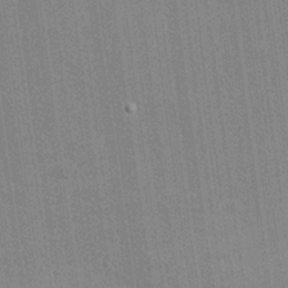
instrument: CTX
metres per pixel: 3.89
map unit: Nhu
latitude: 0.5168
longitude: -78.8002
